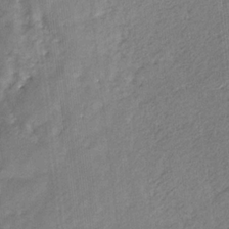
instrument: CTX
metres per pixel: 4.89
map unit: eHb
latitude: -30.1228
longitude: 66.0850
